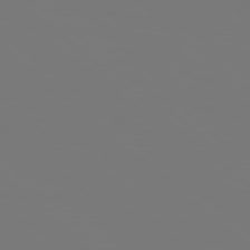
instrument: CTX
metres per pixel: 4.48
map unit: Hpe
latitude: 78.3656
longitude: -163.2915
